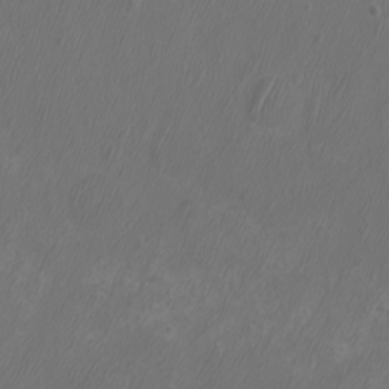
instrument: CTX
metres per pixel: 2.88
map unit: eHh
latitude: -7.2187
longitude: -76.2711
